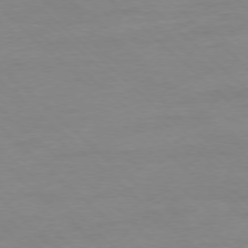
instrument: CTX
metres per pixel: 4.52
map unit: Ap
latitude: -77.6911
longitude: -81.1214
